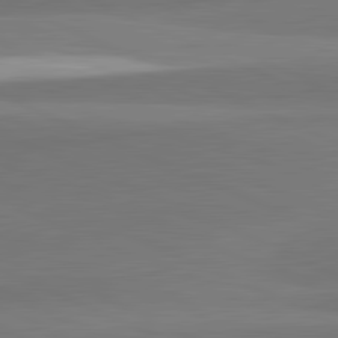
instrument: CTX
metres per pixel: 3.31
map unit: lApd
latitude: 81.9717
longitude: 151.3510
